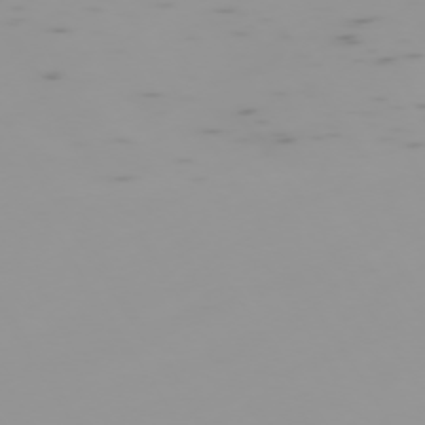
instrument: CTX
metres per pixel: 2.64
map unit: Hpe
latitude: -73.7855
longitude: 6.9163
